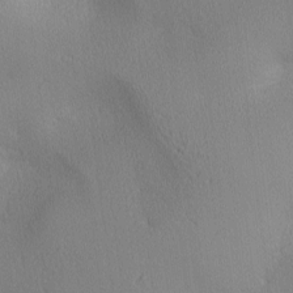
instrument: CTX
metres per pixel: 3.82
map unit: lAa
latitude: 3.1592
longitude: -116.7435
